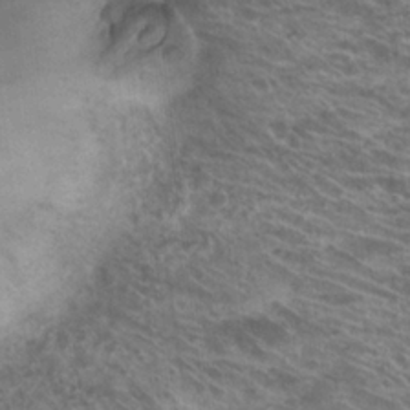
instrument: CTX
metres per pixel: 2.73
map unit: Hto
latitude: 22.2333
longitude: -39.8583
